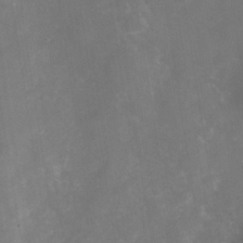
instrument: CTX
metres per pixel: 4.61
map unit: Nhe
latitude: -38.3306
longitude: -112.6868
